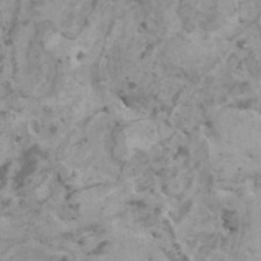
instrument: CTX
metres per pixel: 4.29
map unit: HNhu
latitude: 0.4034
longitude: 4.1983
